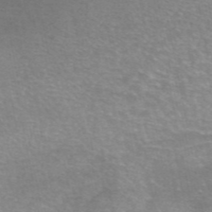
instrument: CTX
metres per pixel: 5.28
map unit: eAb
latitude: 46.2901
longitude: 102.0850
